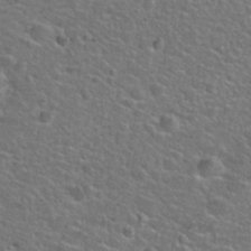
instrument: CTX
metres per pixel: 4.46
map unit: Hto
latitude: 25.1592
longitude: -50.1011
